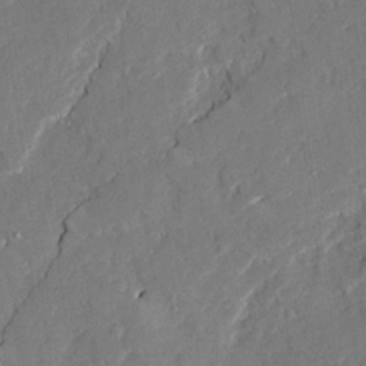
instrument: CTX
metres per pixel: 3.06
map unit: Ave
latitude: 22.4979
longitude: -129.8961
